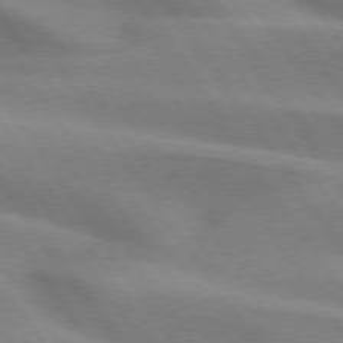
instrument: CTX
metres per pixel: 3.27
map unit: lApd
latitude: 74.8569
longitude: -63.5749
